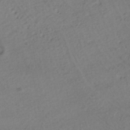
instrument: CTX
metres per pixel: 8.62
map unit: HNhu
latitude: -40.3684
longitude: 99.2565
